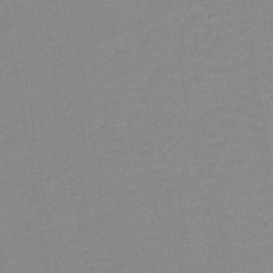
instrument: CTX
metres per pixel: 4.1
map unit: lHb
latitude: -40.9919
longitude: 53.2942
